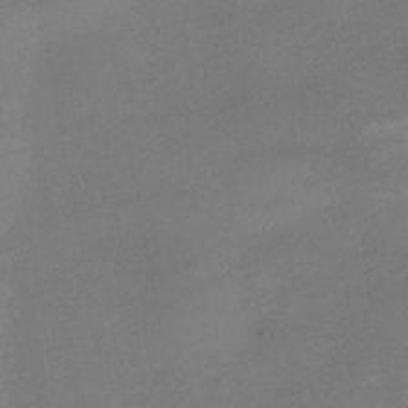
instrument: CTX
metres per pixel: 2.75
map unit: HNhu
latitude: -41.4076
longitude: 92.5574
